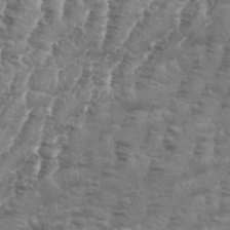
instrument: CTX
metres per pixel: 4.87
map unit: Aa
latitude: 34.8191
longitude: -136.4790
